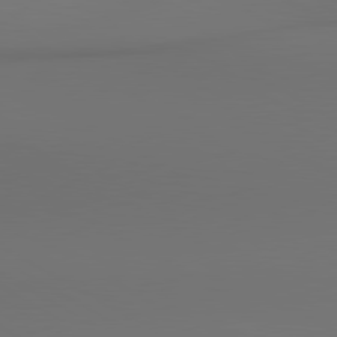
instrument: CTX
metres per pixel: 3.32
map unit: lApd
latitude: 80.4601
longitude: 155.1620
